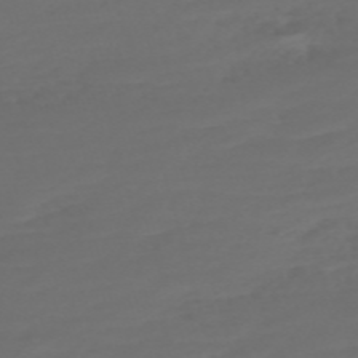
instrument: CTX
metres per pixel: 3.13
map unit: Nve
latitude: -59.4265
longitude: 58.1605
